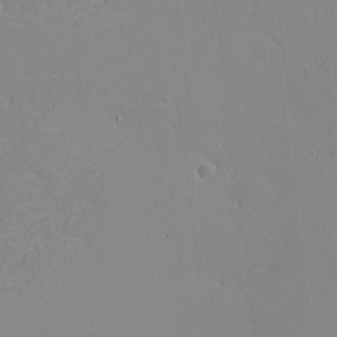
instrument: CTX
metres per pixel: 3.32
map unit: eHh
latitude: -3.3887
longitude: -80.5924
